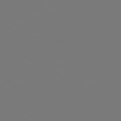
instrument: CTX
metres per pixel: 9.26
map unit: Hpe
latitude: 78.5168
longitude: 174.3684
